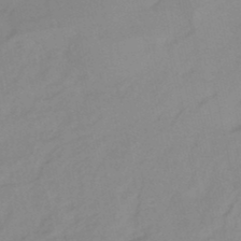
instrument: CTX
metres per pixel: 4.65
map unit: lHb
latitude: -45.8989
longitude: 74.4440
